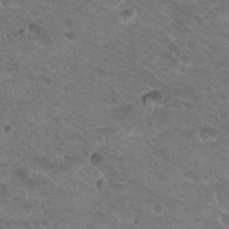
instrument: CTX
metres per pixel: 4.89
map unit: Hto
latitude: 19.7071
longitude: -33.0458
